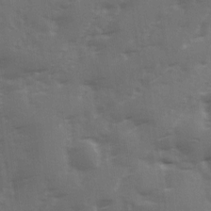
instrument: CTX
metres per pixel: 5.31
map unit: Ave
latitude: 12.4412
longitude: -102.7246
